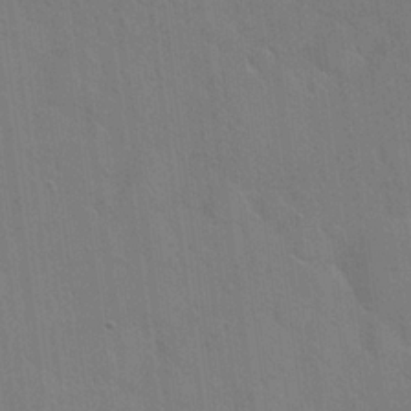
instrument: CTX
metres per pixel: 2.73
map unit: Hto
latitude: 20.9892
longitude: -54.3845
